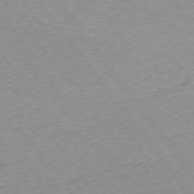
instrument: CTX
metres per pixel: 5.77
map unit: Ap
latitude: -74.8030
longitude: -84.4979
